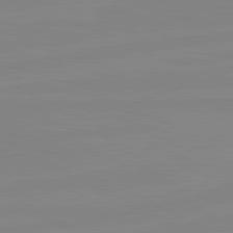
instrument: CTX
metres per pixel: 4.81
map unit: lApd
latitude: 80.9136
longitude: -177.2348
